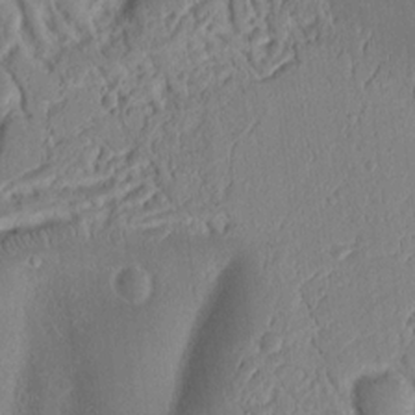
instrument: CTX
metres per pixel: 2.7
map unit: Ht
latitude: 12.5357
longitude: -75.0647
